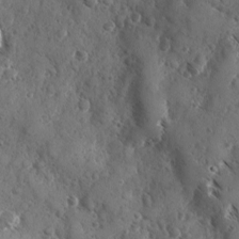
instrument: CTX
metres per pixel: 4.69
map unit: Ave
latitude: -10.3117
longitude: -119.0080
